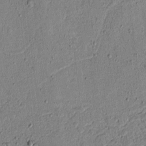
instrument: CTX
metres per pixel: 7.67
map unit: lAvf
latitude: 6.8569
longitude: 168.4251
